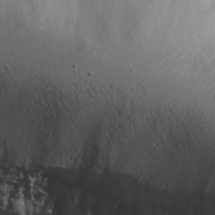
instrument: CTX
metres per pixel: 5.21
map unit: Ave
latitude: 11.6883
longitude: -101.4049
